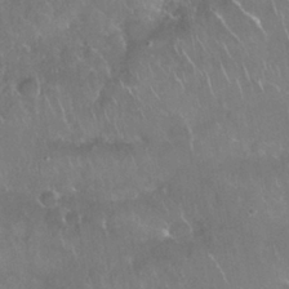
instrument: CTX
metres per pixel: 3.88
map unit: Nhu
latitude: 27.9717
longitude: -63.1970
